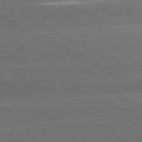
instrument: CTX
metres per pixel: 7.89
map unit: lApd
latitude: 81.0836
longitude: -147.5560
